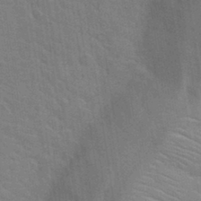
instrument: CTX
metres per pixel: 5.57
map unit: Hto
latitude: 34.1200
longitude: -51.5938
